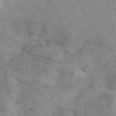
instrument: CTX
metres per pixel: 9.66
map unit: eAb
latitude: 40.3278
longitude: 109.4643
